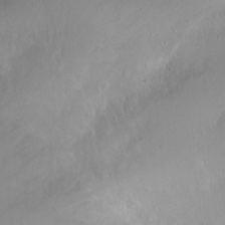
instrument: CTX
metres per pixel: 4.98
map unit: Ht
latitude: -0.1984
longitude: -44.9325
